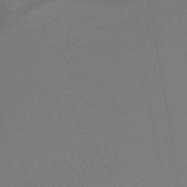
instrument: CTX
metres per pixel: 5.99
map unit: lHb
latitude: -43.7099
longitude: 78.5195
